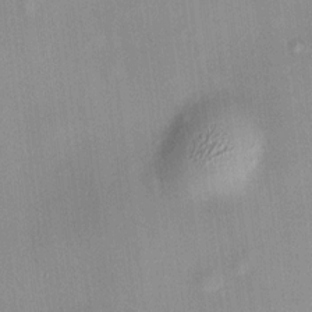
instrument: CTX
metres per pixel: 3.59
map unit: HNhu
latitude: 11.9150
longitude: 11.2187
